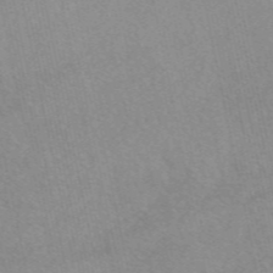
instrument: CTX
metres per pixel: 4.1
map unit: eAb
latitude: 48.8191
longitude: 104.4251
